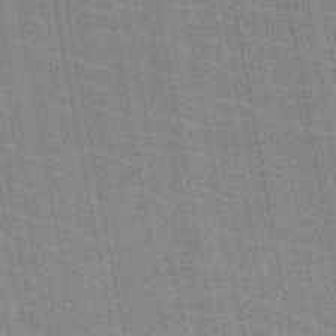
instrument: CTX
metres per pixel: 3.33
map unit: HNb
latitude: -47.0108
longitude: -46.7813
